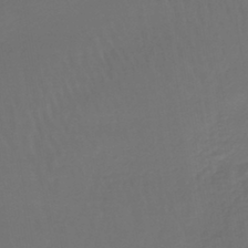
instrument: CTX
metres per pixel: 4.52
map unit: lHb
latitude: -43.3887
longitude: 66.0850
